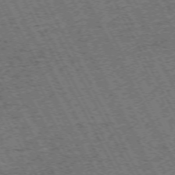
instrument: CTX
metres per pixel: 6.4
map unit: Hpe
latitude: -71.8800
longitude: 11.0109
